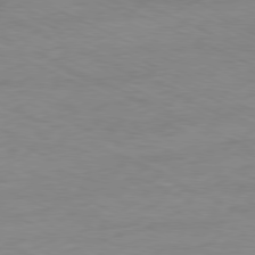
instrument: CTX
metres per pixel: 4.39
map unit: Ap
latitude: -80.2173
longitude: -104.6680
